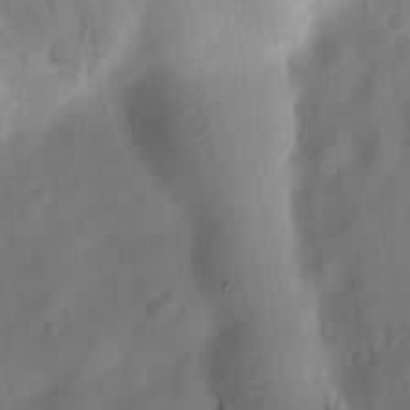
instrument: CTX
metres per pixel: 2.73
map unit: Ht
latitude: 10.3845
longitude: -74.6113
